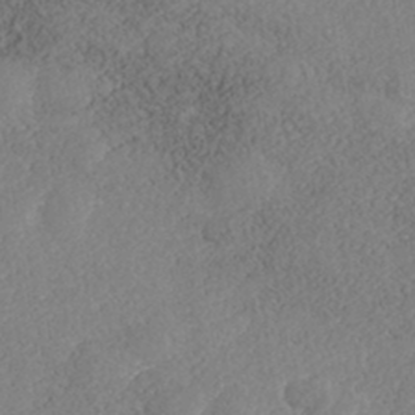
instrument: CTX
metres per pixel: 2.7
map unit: Nhe
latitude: -41.1431
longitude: -110.9325
